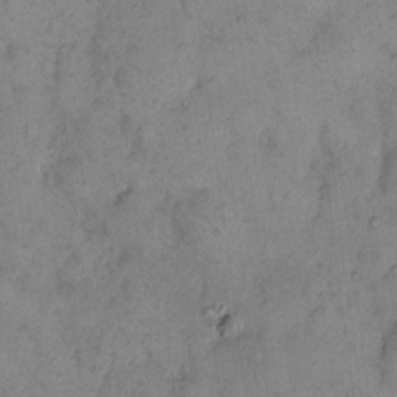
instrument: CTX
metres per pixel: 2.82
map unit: eHh
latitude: 10.2334
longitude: -62.4601
